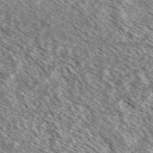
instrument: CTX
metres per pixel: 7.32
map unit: Ave
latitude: 37.5560
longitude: -109.8205
